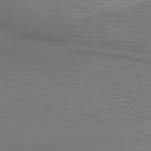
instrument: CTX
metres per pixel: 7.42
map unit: lApd
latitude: 80.4223
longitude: 141.1053
